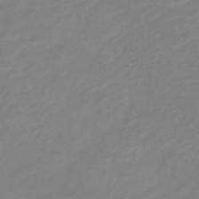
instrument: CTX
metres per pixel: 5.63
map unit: eHb
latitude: -38.0094
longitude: 76.4062
